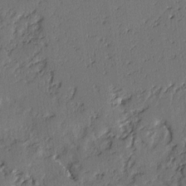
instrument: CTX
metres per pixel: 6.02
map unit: lAvf
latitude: -3.0297
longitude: -106.7246
